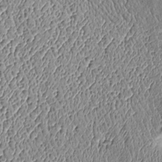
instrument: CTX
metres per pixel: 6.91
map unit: Htu
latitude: -6.3684
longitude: 157.0486
